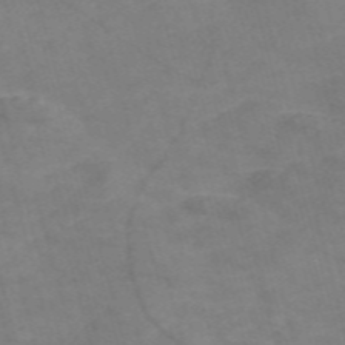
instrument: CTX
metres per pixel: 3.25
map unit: Nve
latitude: -58.5384
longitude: 51.4643
